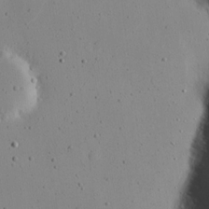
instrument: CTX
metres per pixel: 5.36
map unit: eHh
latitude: 19.6505
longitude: -72.3468
